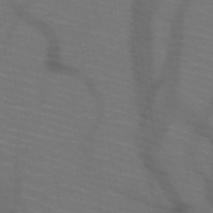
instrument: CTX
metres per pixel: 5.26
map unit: HNb
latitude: -50.4629
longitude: -44.5357
